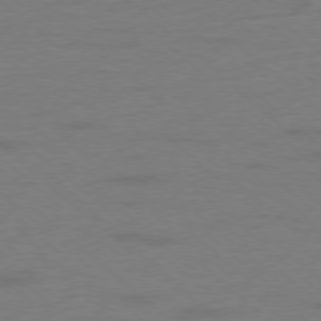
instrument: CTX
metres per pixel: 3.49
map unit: Hpe
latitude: -78.0472
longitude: -20.3090
